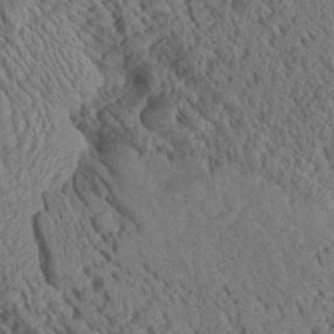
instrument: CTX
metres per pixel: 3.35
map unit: Aa
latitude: 24.9513
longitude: -134.8380
